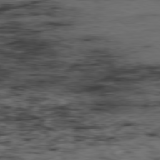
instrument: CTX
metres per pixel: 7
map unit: Hpe
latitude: -79.2187
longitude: 13.2376
